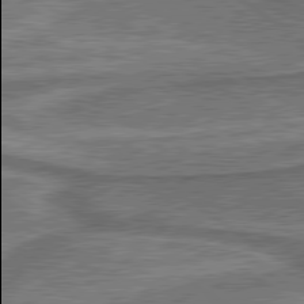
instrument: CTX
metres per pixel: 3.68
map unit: lApd
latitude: 79.9150
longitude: 174.0094
